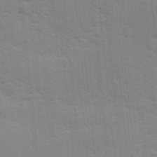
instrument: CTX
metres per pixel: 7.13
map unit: Ave
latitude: 11.4804
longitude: -102.2900
